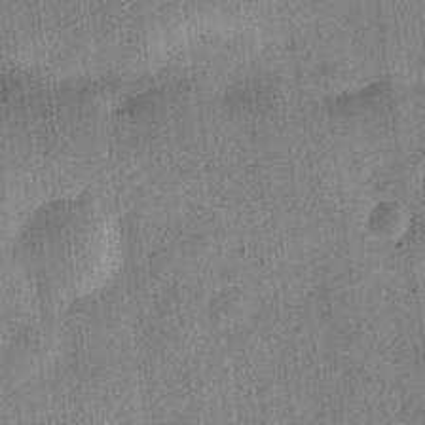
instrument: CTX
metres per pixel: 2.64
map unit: Nve
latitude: -23.6722
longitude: 106.4818
